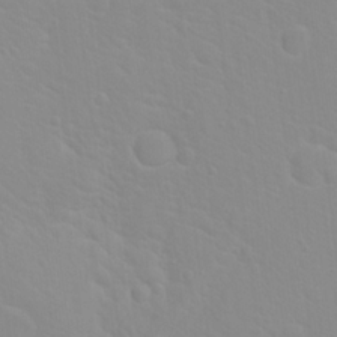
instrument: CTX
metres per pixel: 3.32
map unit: Hto
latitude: 20.3468
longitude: -33.3104
